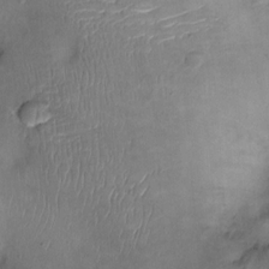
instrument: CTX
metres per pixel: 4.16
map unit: Ht
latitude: -3.8044
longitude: -14.9892
